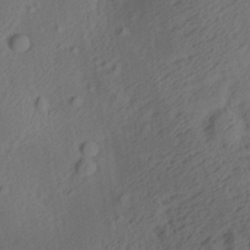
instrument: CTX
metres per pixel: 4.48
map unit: Aa
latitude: 27.1970
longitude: -135.5371
